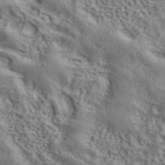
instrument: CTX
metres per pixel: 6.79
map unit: ANa
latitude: 42.5357
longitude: 49.5966
